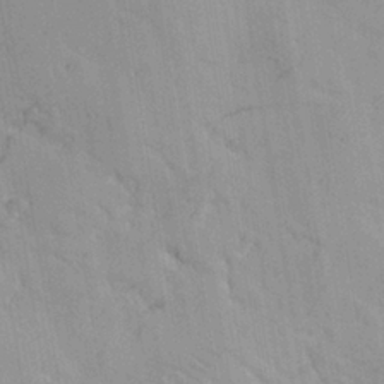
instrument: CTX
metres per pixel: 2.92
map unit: Ave
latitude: 23.2915
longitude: -136.1200
